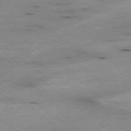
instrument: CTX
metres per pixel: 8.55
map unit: Ap
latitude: -78.7463
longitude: -91.1403
